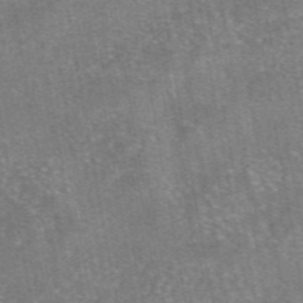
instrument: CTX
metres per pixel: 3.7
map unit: eAb
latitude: 47.1592
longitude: 102.7652
